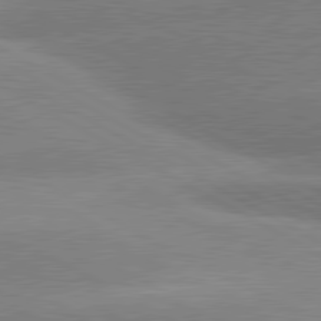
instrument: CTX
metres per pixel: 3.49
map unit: lApd
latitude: 80.8002
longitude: -155.4426
